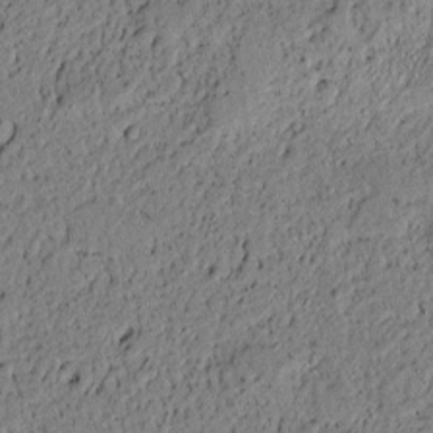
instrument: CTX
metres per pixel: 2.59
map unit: lAvf
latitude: 4.9892
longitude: 167.4076
